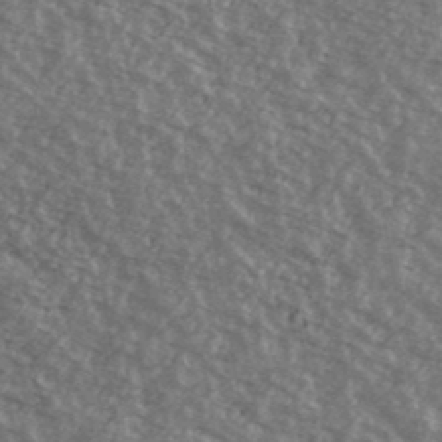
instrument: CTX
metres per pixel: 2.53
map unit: Ave
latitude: 40.4034
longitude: -109.5560
